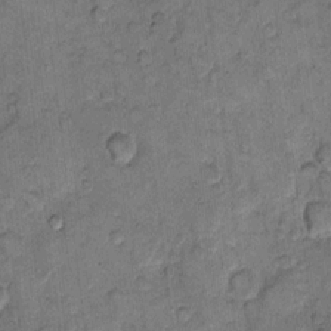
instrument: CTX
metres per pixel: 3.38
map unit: eHh
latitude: 10.9703
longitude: -63.5560
